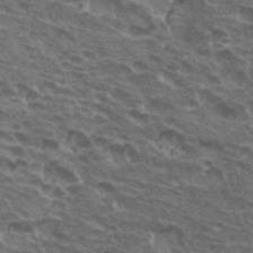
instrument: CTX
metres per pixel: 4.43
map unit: Hto
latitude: 33.8583
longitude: -41.1025
